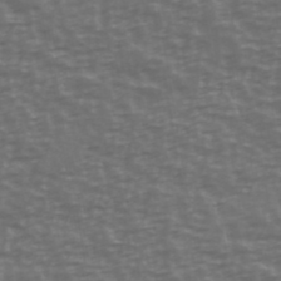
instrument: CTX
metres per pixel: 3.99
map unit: Ave
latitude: 39.4615
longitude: -114.0444
